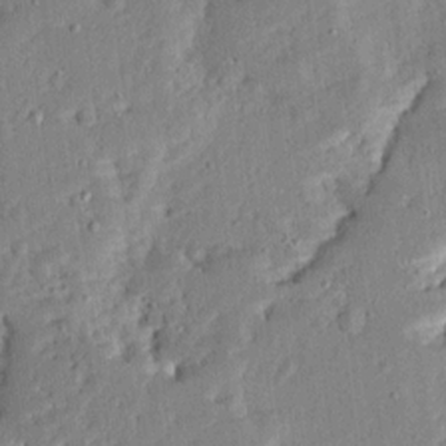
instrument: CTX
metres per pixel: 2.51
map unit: Ave
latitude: 13.1403
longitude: -136.9703
